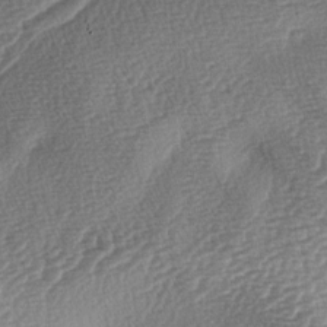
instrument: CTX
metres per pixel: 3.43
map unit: lAa
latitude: -3.7855
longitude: -128.8191
